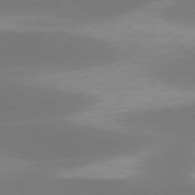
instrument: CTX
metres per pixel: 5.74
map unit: lApd
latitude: 77.5182
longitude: -50.3278
